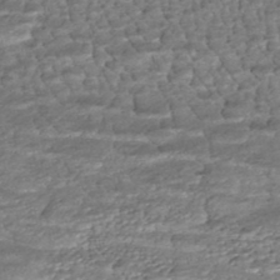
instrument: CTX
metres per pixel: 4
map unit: HNhu
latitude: -46.3306
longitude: 106.0283
